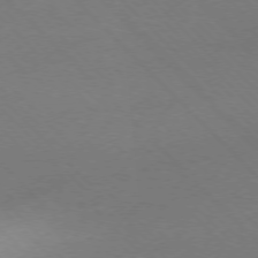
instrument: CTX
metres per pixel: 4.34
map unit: Ap
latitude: -77.2565
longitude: -65.4615
